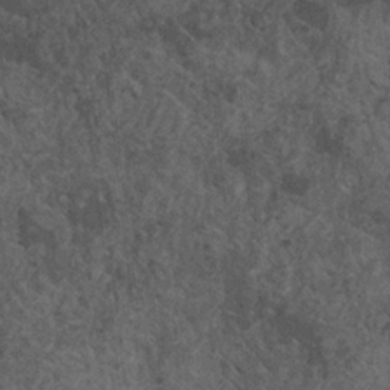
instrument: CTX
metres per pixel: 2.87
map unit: HNhu
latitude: 2.6112
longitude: 4.2550
